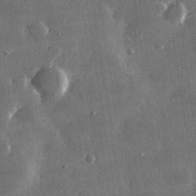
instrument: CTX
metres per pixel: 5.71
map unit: lHvf
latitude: 31.8773
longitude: -91.9528
